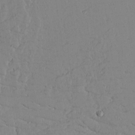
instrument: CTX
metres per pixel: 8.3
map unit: lAvf
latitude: 16.5168
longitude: -126.1011
